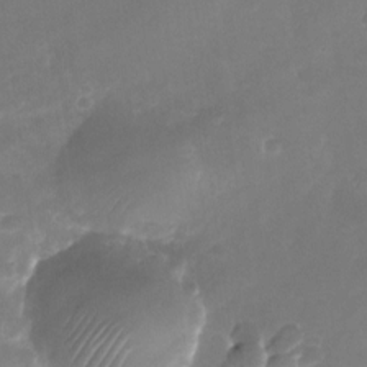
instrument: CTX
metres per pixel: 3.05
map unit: Nhu
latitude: -25.4832
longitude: -71.0458
